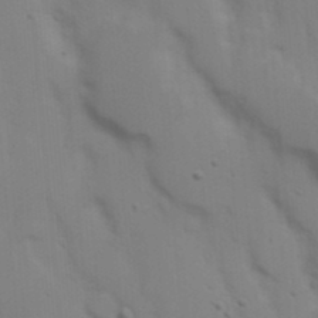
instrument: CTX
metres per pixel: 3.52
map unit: Nhu
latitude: 19.7827
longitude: -73.0459
